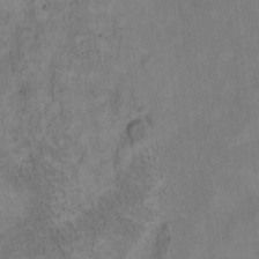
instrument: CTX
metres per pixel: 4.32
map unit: eHh
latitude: -8.3306
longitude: -67.8772
